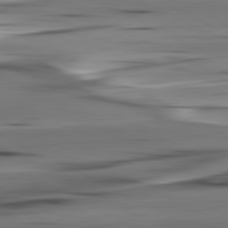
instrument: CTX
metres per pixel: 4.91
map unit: lApd
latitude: 80.9892
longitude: -123.9150
